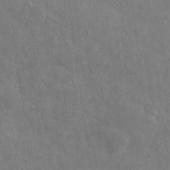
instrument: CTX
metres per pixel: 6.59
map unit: eHh
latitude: 7.2348
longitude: -72.3846
